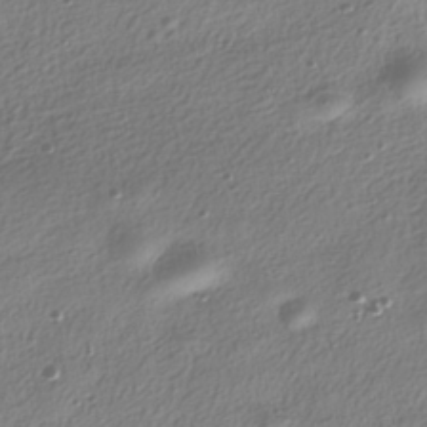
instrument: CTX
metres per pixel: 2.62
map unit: HNhu
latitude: -39.5021
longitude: 101.6154
